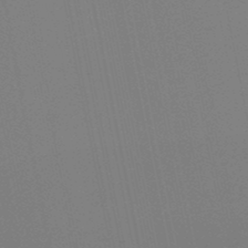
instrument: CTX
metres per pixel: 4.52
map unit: lHb
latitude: -49.1431
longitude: 74.9731
